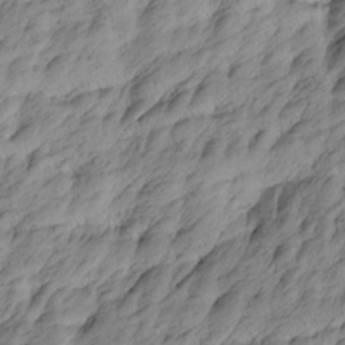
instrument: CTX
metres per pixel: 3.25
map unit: Htu
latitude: -4.5007
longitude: -176.4412
